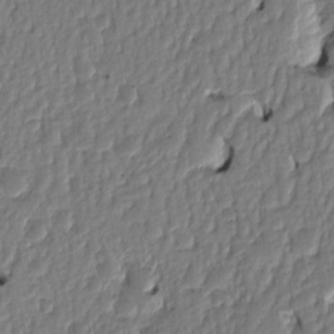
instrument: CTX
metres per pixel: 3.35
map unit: eHh
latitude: -1.9556
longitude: 14.5763
